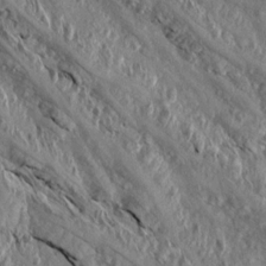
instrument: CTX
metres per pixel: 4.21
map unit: Aa
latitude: 13.8772
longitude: -142.1011
